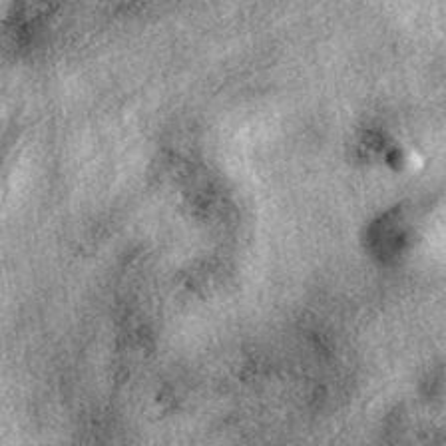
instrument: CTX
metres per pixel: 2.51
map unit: eAb
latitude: 39.5371
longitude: 111.4454
